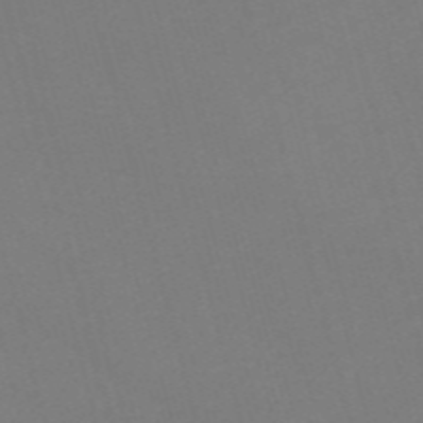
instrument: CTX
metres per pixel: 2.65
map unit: Nve
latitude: -58.6140
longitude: 58.2739
